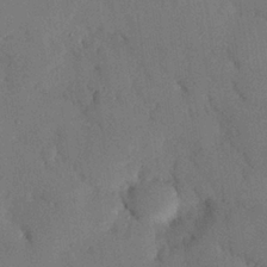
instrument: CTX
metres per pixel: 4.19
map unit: eHh
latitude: 26.3845
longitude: -80.3656
